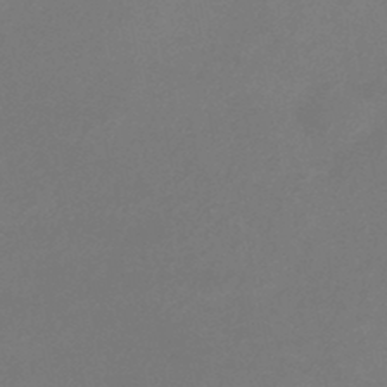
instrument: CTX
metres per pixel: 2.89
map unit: lHb
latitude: -37.7477
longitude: 73.0864
